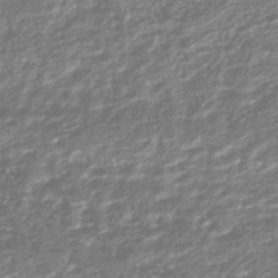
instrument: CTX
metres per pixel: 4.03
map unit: HNhu
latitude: -44.7085
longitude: 98.0472
